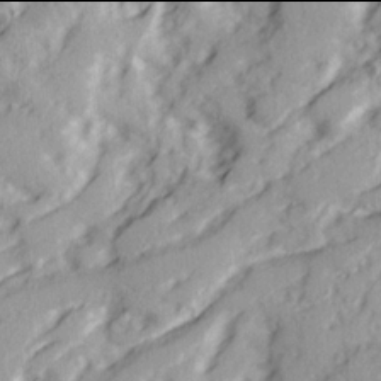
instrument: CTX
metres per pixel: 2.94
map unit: Ave
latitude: 21.9906
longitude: -131.7639
